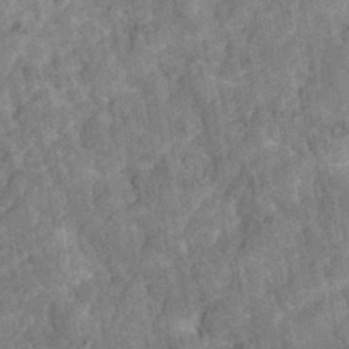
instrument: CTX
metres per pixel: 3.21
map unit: eAb
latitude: 35.3481
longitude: 115.6344
